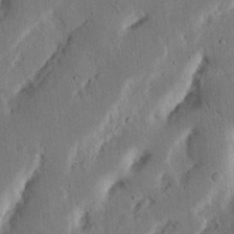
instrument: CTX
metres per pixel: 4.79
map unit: Nhu
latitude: 18.8569
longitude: -74.8758
